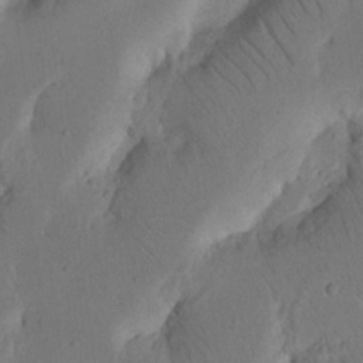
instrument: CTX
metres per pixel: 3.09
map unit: Nhu
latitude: 16.4790
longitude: -75.2348
